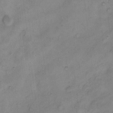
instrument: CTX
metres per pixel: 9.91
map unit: Hto
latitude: 6.7435
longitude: -61.9150
